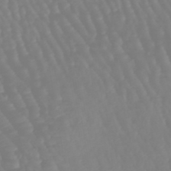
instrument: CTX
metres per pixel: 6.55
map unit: eHb
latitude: -45.9556
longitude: 79.3698
